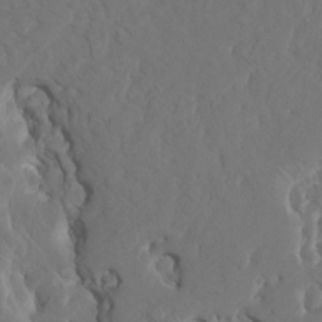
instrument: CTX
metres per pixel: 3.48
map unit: HNhu
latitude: 6.5735
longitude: -6.4034
